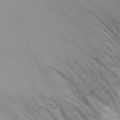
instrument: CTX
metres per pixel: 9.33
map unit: Aa
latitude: 18.4412
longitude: -142.2523
